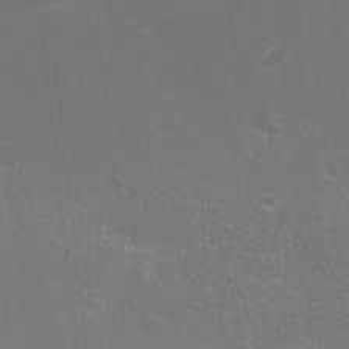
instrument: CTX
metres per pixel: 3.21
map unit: HNhu
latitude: -2.7841
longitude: -1.4615
